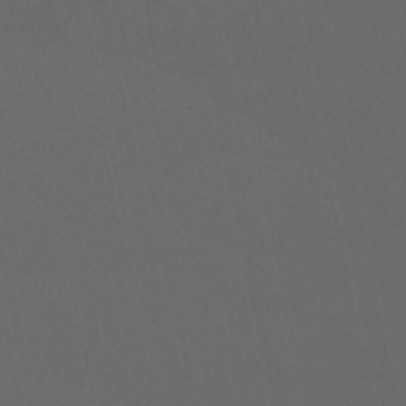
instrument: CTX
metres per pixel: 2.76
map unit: eHb
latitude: -50.7841
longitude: 70.6896
